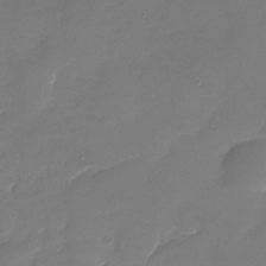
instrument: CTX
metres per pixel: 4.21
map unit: Nhu
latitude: -28.4251
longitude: -68.3656
